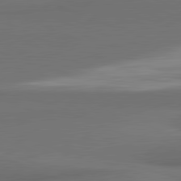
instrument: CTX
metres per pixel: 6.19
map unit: lApd
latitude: 81.7261
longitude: 170.2740
